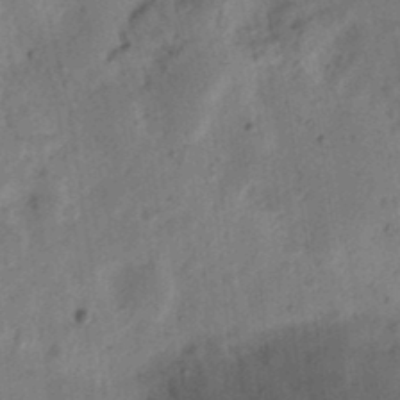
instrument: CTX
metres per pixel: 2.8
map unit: Ht
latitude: 11.7261
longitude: -74.7057
